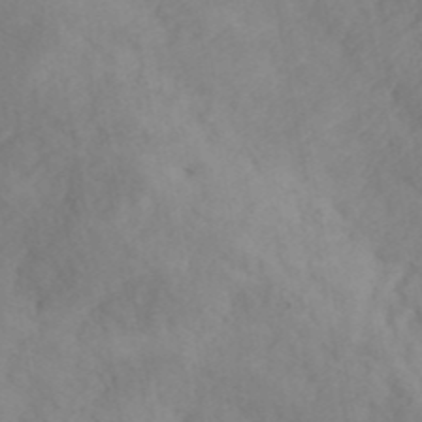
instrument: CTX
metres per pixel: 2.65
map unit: ANa
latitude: 42.3656
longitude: 52.8219
